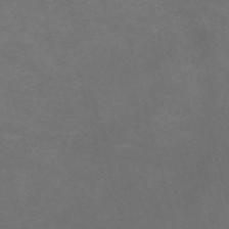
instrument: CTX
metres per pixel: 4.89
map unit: Nve
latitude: -58.2928
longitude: 59.7666
